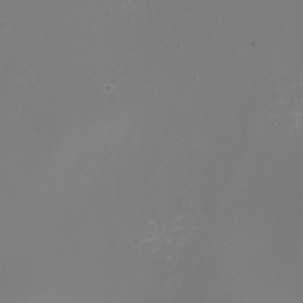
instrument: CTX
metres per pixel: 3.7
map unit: Nhu
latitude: -7.9367
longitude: -84.3656
